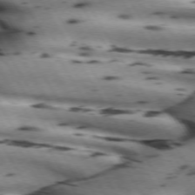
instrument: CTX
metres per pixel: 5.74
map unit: lApd
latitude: 71.9717
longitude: -52.5735
